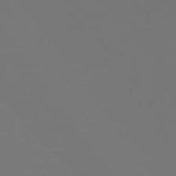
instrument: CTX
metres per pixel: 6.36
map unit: Hpe
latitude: 73.7261
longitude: -128.7435
